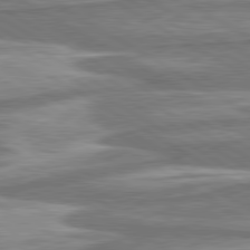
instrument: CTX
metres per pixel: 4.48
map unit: lApd
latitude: 80.4601
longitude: -177.5938
